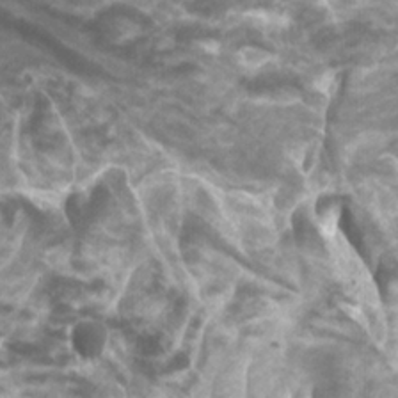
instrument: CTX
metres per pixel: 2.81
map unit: Htu
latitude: -1.1620
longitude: -76.8191
